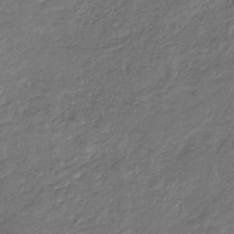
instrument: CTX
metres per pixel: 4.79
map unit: HNb
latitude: -36.0472
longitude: 50.7085
